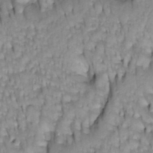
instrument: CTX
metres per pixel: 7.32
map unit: Htu
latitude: -4.5007
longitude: 150.5951
